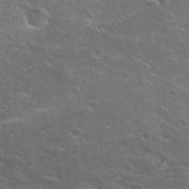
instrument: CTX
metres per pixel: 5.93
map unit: Hto
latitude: 22.3467
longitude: -45.6505
